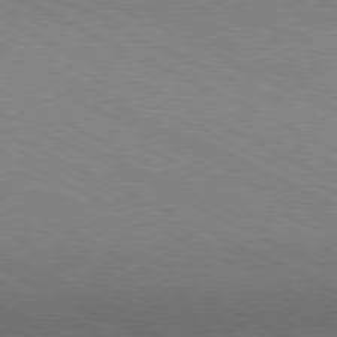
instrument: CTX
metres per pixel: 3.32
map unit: Hpe
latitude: -81.2565
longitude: 12.8786
